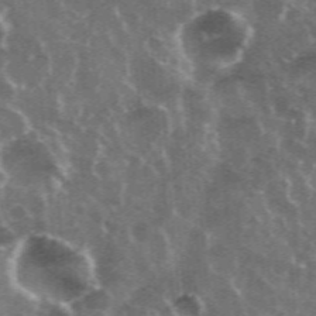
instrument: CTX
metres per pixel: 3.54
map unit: eHh
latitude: 35.5182
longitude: -59.4615
